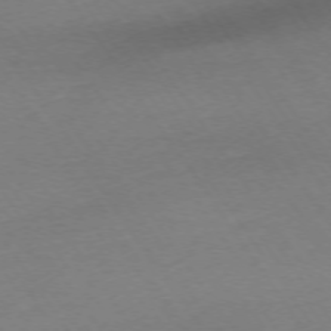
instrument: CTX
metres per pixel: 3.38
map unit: Ap
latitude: -74.5196
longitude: -81.3293
